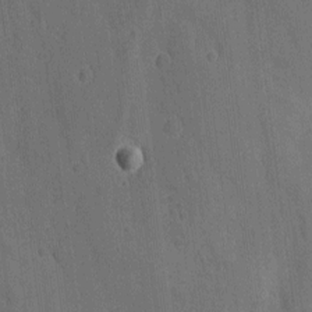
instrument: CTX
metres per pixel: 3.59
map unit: eHh
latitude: 3.8961
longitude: -72.8569
